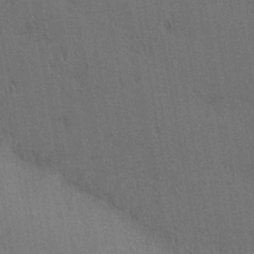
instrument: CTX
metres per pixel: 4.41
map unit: Ave
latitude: 11.2348
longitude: -107.8205
